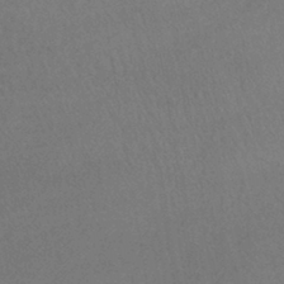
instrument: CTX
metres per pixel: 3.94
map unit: lHb
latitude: -41.8611
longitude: 72.6896
